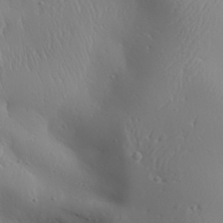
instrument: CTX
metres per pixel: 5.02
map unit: Aa
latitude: 31.5749
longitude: -143.1025
